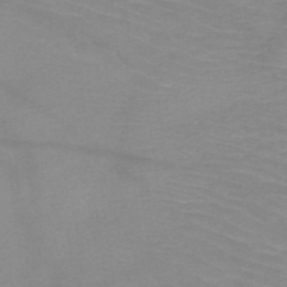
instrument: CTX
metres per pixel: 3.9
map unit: HNb
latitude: -48.0472
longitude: -45.4615
